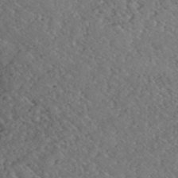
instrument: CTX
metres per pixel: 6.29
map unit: ANa
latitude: 40.3845
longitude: 18.8786
